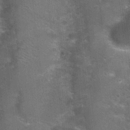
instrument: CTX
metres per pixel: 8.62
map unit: Nhu
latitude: 2.2333
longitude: -17.7638
